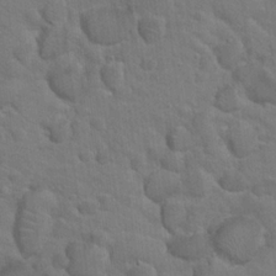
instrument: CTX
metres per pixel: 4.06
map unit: Hto
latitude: 19.9150
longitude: -33.2348
